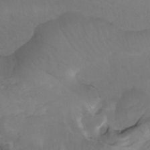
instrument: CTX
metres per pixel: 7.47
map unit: Nhu
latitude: -8.5385
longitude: -65.5182
